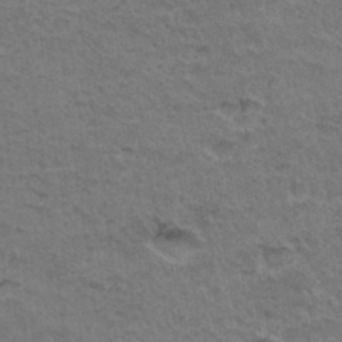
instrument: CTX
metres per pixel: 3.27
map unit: Hto
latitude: 35.2537
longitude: -45.9339
